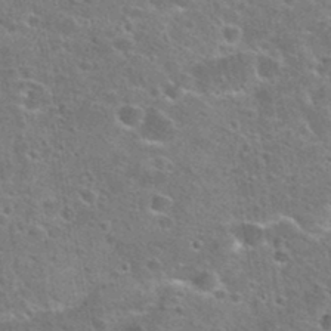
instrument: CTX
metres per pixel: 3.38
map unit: Hto
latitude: 24.0633
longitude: -47.2159
